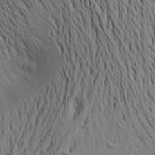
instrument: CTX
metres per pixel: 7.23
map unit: Aa
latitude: 18.0633
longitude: -148.8947
